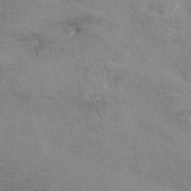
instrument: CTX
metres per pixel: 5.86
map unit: eAb
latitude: 48.5924
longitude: 123.1054
